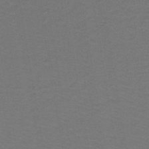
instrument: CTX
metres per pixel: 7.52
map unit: lHb
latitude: -42.7085
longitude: 53.8800
